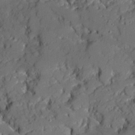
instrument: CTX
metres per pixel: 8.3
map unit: Ave
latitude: 19.0080
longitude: -129.0647
